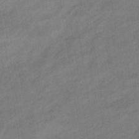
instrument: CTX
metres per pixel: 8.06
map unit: eHb
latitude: -36.9919
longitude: 79.5210
